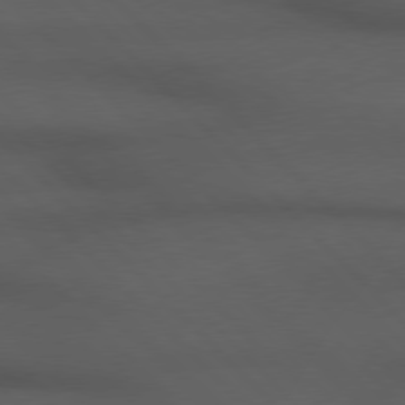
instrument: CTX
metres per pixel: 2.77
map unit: Hpe
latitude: 77.2537
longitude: -155.9339
